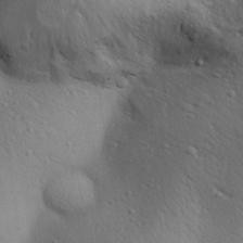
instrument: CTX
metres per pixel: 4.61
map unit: Aa
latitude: 31.1970
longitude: -145.1781
